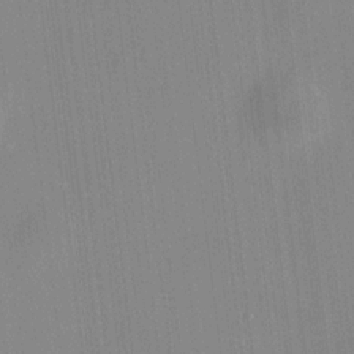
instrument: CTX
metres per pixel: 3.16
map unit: HNhu
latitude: 9.9150
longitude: 10.6330
